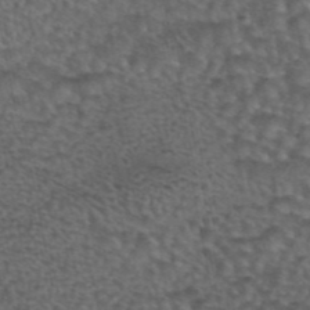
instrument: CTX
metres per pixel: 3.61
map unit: eAb
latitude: 43.7261
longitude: 104.6140
